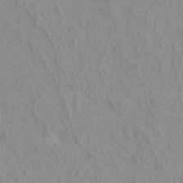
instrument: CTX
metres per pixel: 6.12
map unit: ANa
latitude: 40.4978
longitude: 22.8219
